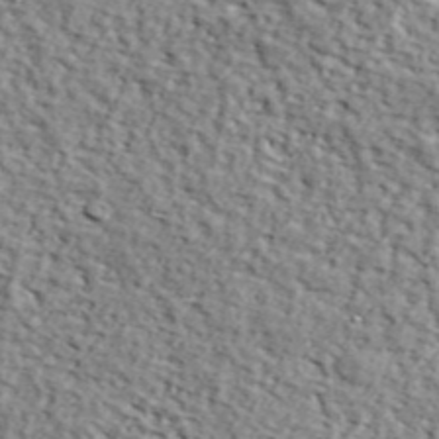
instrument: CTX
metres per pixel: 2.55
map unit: lHvf
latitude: 37.8395
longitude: -87.0647
